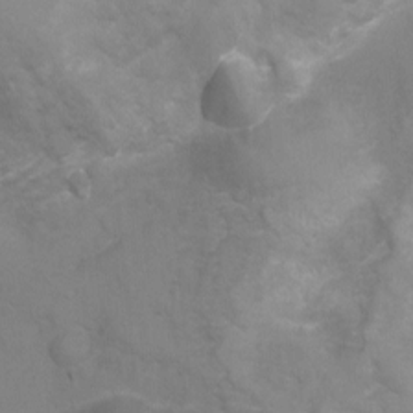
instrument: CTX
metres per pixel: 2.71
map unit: Ht
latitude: -6.2550
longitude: -21.8206
